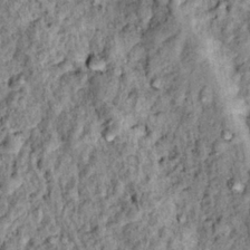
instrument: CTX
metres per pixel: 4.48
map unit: Hto
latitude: 14.5168
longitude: -35.4048
